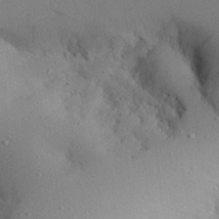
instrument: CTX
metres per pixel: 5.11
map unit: Aa
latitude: 24.1766
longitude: -132.3845
